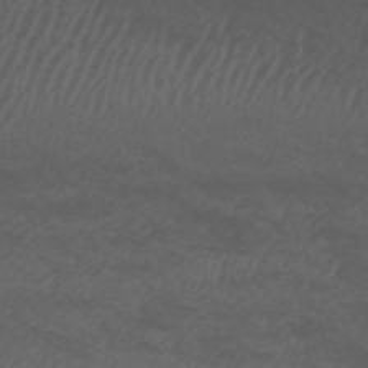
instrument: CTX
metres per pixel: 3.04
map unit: ANa
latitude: 50.0633
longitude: -71.2159
